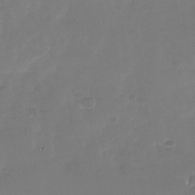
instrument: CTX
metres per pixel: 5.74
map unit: Nhu
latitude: -27.6155
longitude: -61.1403
